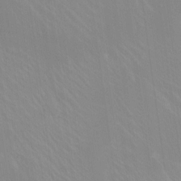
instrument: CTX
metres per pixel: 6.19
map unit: Htu
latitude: -4.5384
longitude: -88.3657
